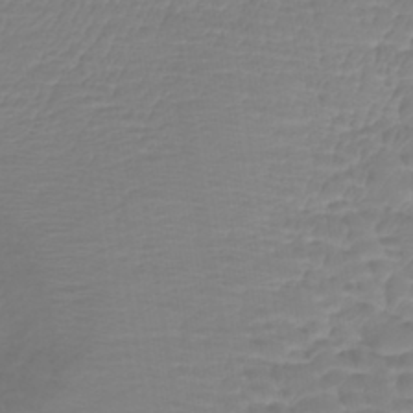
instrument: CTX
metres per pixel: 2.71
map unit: lHb
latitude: -41.2565
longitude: 65.9556
